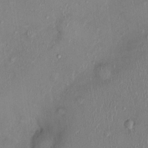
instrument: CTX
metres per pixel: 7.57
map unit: Nhu
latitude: 0.3278
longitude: -14.4034
